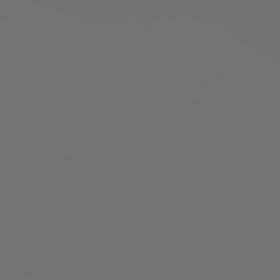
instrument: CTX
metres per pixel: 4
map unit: Ap
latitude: -76.3873
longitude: -62.7247
